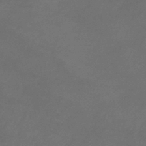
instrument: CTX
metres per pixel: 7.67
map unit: lHb
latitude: -39.8611
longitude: 74.7464
